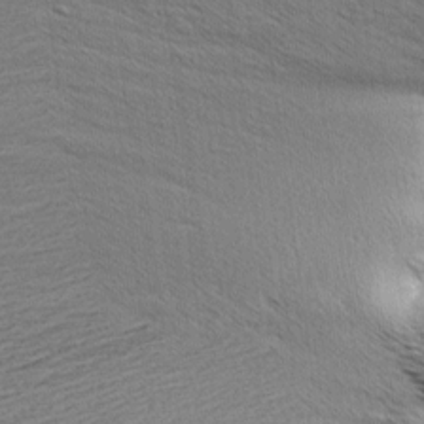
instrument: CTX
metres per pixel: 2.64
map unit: Aa
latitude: 6.4223
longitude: -137.0081
